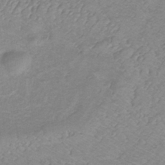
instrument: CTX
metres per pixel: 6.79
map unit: eHb
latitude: -31.7855
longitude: 66.9731
